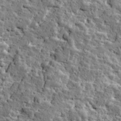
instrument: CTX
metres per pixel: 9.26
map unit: Ave
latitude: 16.9325
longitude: -134.8380
